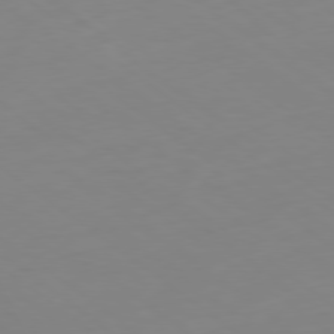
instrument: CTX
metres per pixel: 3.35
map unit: Hpe
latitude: -79.3509
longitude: 13.3699
